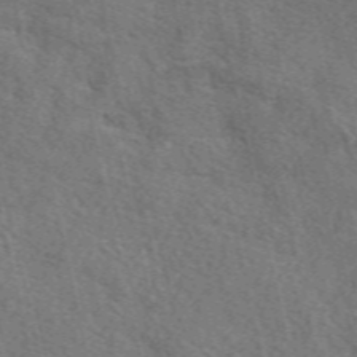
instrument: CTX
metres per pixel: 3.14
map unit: eAb
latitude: 50.7246
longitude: 113.9178
